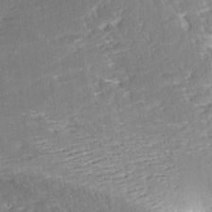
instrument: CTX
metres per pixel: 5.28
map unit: Aa
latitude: 10.6113
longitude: -141.8205
